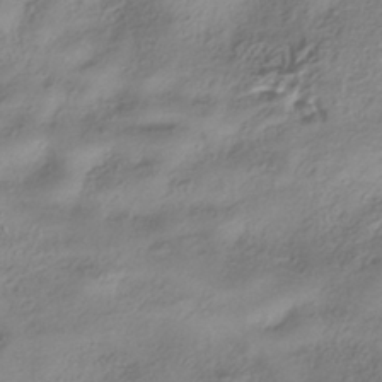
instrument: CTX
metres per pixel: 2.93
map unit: HNhu
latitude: -40.9164
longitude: 102.2740
